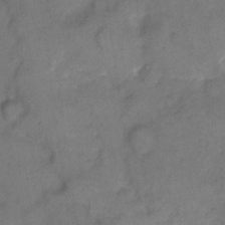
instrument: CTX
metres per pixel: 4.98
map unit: Hto
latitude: 8.6113
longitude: -62.0444
